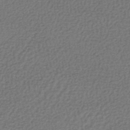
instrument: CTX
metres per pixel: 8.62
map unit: lHb
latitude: -43.5777
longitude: 66.5952
